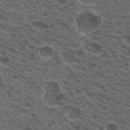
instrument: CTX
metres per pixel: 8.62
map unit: Hto
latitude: 19.8016
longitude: -32.0444
